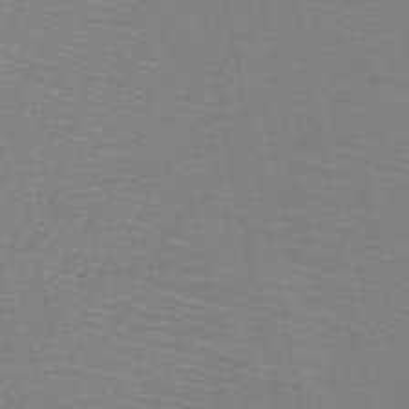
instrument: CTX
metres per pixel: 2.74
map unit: HNb
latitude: -49.8612
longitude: -51.0836
